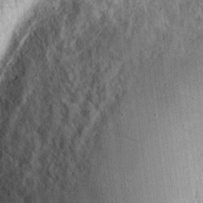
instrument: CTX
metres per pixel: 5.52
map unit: eHh
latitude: 5.5749
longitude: -67.7449
